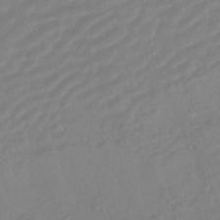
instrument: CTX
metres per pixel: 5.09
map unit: HNhu
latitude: -44.5763
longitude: 103.3132
